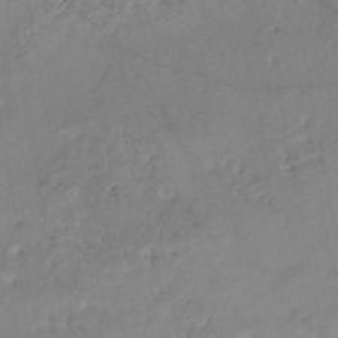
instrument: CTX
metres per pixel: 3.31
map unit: Nhe
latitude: -48.2929
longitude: -173.2348
